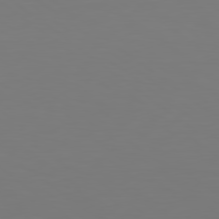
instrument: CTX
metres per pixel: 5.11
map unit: Hpe
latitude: 78.8191
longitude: -175.1970
